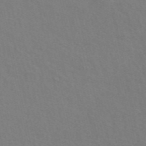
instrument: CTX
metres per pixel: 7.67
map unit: ANa
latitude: 48.3089
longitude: -76.2333
